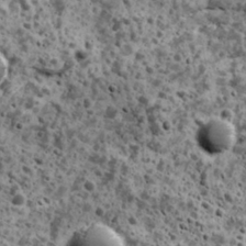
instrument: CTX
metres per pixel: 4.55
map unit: Ave
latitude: 17.8961
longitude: -134.5357
